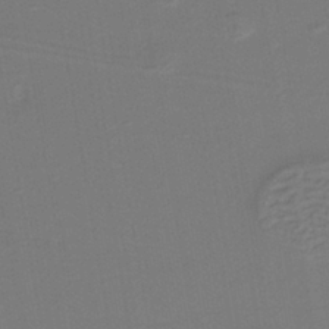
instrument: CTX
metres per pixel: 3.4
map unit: lHb
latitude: -38.4629
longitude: 56.4818
